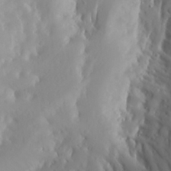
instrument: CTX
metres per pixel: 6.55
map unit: Aa
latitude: 27.6127
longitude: -147.0081
